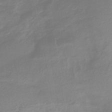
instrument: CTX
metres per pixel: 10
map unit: lHb
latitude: -37.6721
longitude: 72.1417
